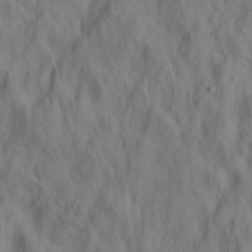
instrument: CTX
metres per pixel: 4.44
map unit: lHvf
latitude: 15.0648
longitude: 178.5762
